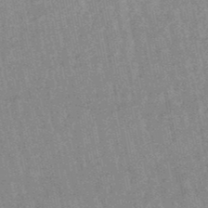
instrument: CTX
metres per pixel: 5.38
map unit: lHb
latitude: -48.0094
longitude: 78.8030
